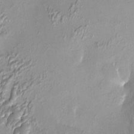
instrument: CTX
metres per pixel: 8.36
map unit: HNhu
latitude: 4.6113
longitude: 7.8800
